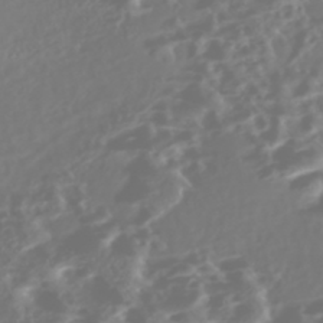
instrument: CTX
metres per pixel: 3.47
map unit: Nhe
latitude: -46.4440
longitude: 151.8422
